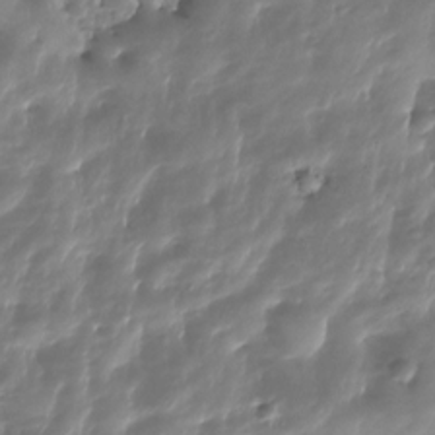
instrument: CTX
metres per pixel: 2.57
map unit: HNhu
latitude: -25.1998
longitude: 50.8597
